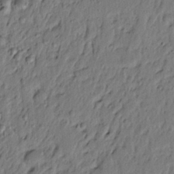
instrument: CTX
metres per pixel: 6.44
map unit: lAvf
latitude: 4.9514
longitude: 165.5210
